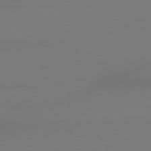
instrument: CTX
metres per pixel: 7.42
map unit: lApd
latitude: 79.0837
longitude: -143.5560
